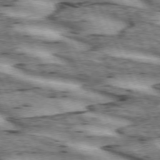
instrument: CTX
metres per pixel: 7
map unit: lApd
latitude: 72.4790
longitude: -54.4034
